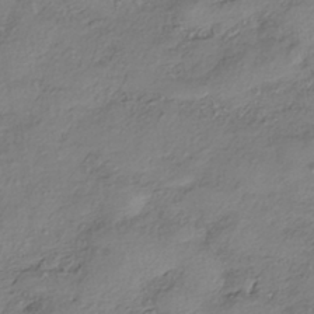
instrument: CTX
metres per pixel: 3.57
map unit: eHh
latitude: -41.7666
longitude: 123.0865
